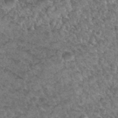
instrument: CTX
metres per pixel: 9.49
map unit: Hto
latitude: 32.7435
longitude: -49.3104
